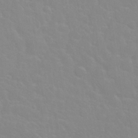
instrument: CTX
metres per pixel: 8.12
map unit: Nhu
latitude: 28.0255
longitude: -51.8961
